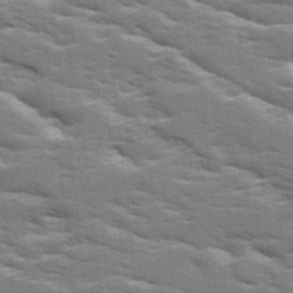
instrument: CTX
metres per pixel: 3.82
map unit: Ave
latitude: 17.4804
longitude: -129.5371
